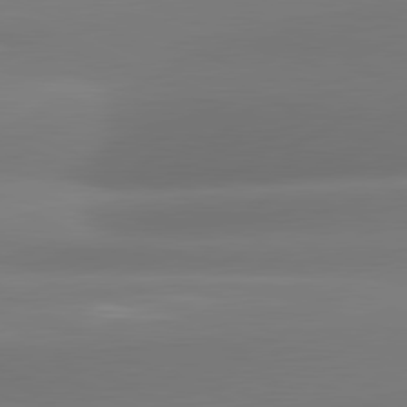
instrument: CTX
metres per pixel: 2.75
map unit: lApd
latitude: 81.2726
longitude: -161.6316
